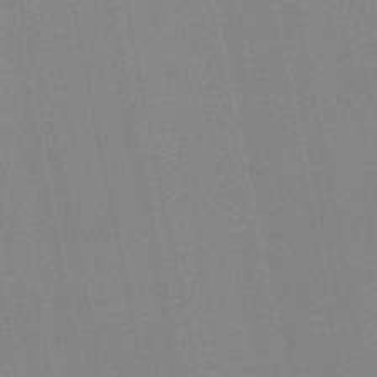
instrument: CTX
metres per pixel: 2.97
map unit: lHb
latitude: -46.4629
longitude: 78.2172
